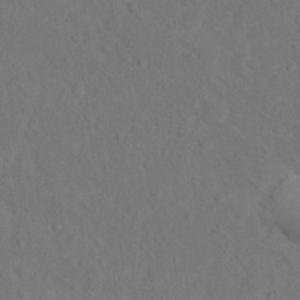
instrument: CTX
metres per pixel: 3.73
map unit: Hto
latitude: 12.2334
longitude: -37.0081
